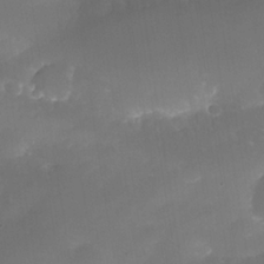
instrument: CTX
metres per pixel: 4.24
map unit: Nhe
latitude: -35.1242
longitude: -145.4237
